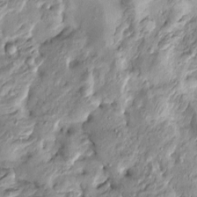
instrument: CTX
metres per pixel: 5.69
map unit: Htu
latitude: -5.2376
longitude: 157.4076
